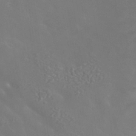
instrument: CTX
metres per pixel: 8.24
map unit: Nhe
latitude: -36.8408
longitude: -90.6868
